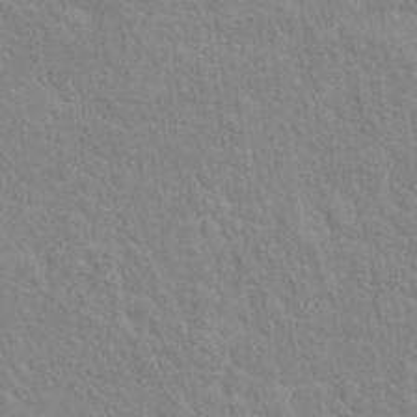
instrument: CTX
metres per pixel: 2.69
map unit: Hto
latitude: 16.2523
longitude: -41.0647
